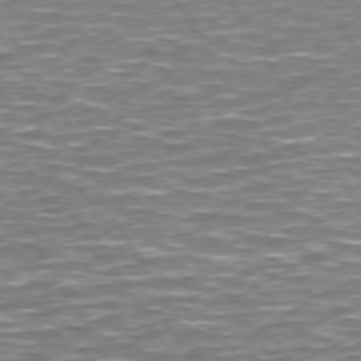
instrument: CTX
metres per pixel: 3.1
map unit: Hpe
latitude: 72.4034
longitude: -124.5167
